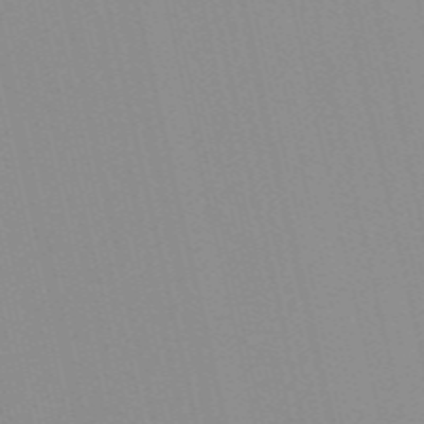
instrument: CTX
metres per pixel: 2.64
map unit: Nve
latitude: -57.5210
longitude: 60.3684
